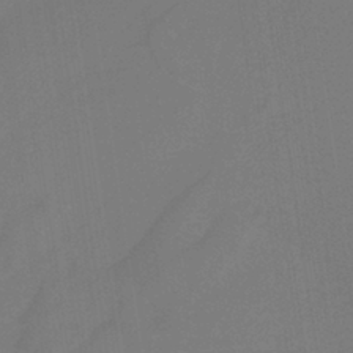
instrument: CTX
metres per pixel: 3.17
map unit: HNb
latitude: -37.1809
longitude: 54.6330
